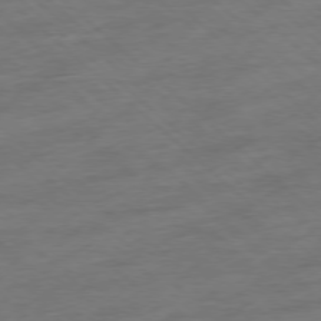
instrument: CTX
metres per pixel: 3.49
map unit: Ap
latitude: -77.7100
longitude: -97.4804
